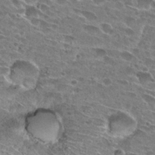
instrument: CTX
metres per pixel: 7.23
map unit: Hto
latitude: 26.9514
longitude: -43.7261
